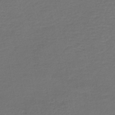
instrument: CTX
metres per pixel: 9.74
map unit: lHb
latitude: -43.5588
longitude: 76.5952
